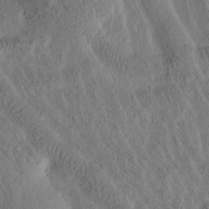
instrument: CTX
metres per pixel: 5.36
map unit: Htu
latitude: -3.2564
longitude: 167.0864
